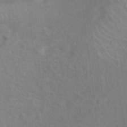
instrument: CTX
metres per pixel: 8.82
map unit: Ht
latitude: 14.0255
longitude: -41.5371
